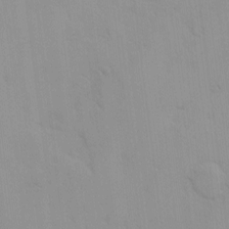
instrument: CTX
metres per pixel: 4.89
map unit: Ave
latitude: 9.0270
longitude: -103.6127
